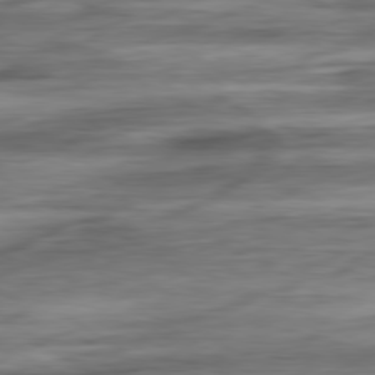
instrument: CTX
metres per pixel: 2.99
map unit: Ap
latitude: -80.9164
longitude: -69.1214
